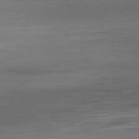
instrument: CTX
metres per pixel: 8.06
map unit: Ap
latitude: -81.1242
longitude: -96.2522
